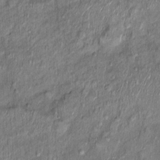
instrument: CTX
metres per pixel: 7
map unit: Ht
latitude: 11.3860
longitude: -37.8394
